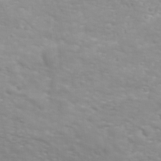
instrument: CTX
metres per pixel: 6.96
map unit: Ave
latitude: 17.7639
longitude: -133.7261
